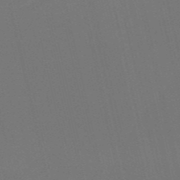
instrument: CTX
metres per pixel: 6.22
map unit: HNb
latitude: -52.1794
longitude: -48.6113
